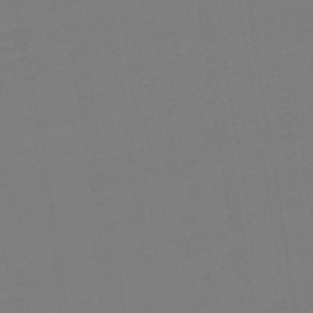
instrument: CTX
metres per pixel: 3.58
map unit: lHb
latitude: -49.9745
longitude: 81.2565
